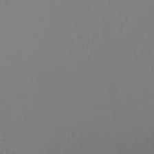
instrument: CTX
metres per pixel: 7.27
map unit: Nhu
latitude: -6.7463
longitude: -82.4790
